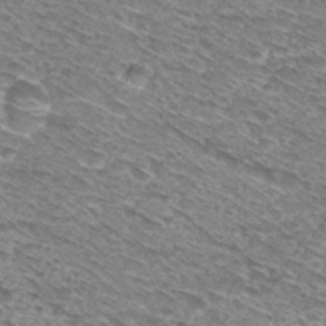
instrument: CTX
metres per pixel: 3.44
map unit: Hto
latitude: 30.1956
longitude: -46.0255
